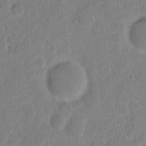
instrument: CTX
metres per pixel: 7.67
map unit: eHh
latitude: 9.1403
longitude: -65.7072
